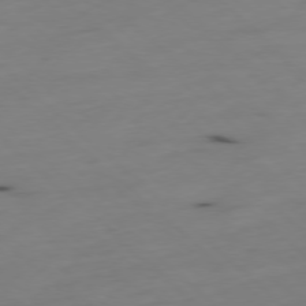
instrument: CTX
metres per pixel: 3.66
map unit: Ap
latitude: -78.2361
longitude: -61.5371
